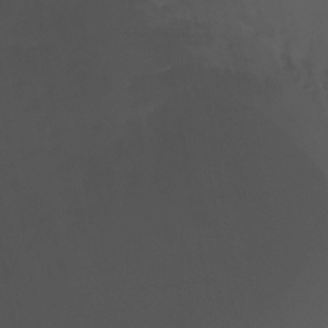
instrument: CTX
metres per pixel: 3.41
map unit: Nhu
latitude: -12.5574
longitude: -50.3656
